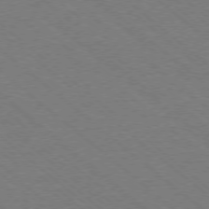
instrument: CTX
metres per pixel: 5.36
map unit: Ap
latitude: -78.1039
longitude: -83.8961
